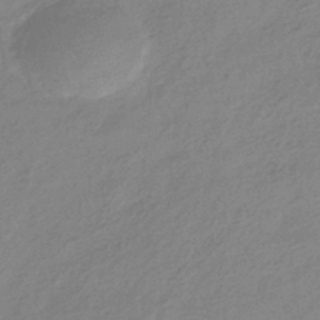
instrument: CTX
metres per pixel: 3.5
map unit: HNhu
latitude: -42.5573
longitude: 89.8611
